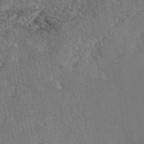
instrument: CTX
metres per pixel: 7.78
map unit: eAb
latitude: 46.6680
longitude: 107.4266
